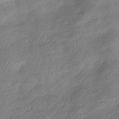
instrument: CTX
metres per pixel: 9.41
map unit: HNhu
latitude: -40.3117
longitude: 100.2550
